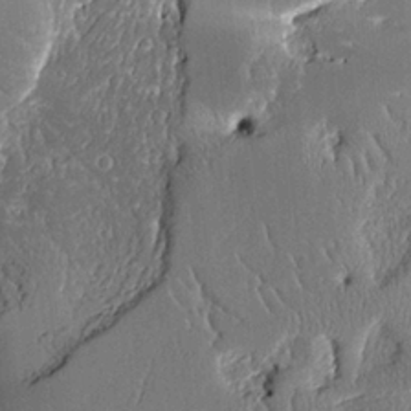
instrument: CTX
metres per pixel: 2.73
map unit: Aa
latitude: 12.7813
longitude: -126.3467
